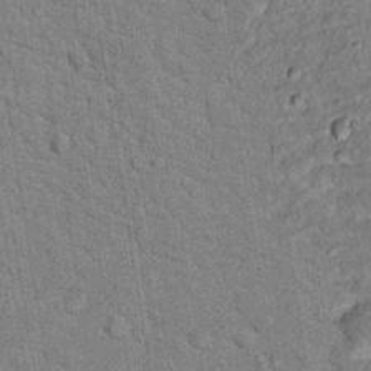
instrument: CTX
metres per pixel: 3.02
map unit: Hto
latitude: 16.3278
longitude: -35.9150
